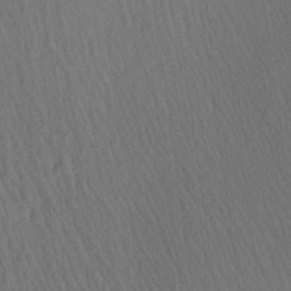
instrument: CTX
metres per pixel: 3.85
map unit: Aa
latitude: 27.5560
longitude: -141.4048
